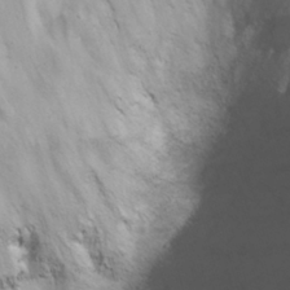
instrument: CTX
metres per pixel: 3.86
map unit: Nhu
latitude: 24.2900
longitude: -61.5938
